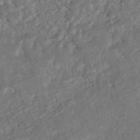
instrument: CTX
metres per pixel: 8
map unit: HNhu
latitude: -45.5210
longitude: 100.3873
